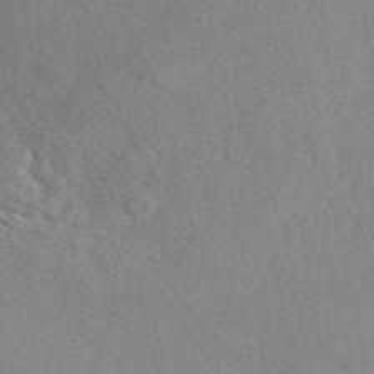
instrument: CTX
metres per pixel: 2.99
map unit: eAb
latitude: 47.2348
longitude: 107.9745
